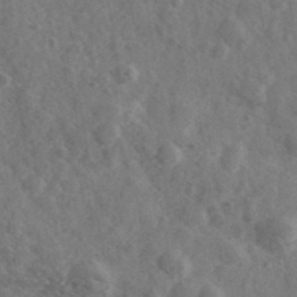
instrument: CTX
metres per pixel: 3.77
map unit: Ave
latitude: 38.5168
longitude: -106.9703
